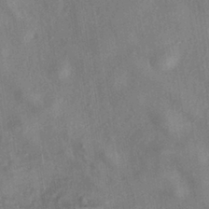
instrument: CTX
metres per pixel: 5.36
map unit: eHh
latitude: -40.8030
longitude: 119.7100
